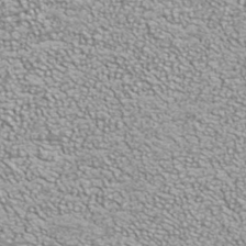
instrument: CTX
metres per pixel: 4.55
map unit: ANa
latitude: 40.1577
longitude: 21.1809
